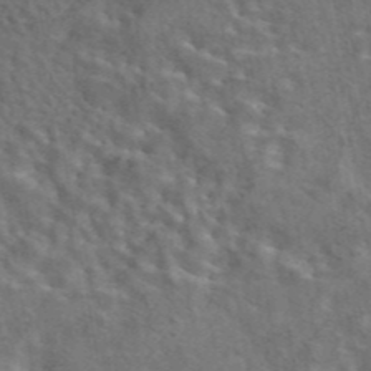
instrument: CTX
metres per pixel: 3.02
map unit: eAb
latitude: 43.3104
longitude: 109.8233
